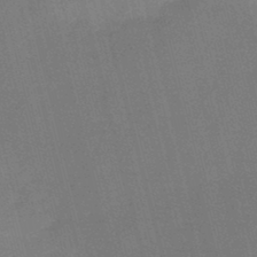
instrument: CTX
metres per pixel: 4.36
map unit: HNb
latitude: -44.7841
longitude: -37.6694
